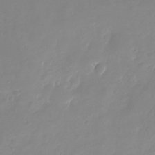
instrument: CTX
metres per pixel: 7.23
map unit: Nhu
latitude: -24.4062
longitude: -69.4993
